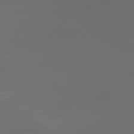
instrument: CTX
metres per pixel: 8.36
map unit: Ap
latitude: -79.0297
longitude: -93.6127
